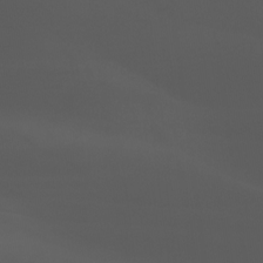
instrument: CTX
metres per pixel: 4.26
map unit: Nhu
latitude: -8.6140
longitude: -78.9514
